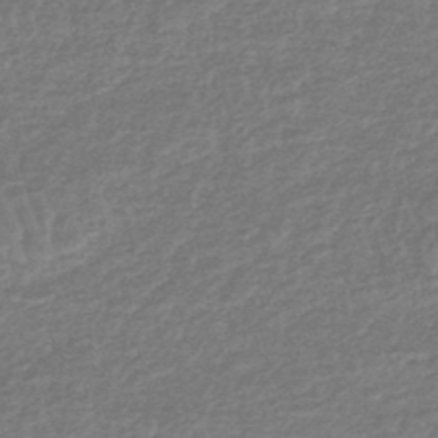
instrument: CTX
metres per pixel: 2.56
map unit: HNhu
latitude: -48.5574
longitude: 96.8786
